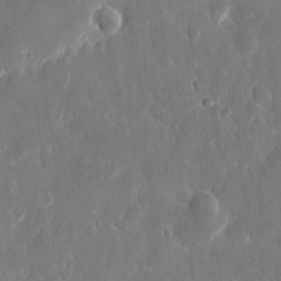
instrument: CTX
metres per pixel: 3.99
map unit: eHh
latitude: 11.2348
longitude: -71.2159
